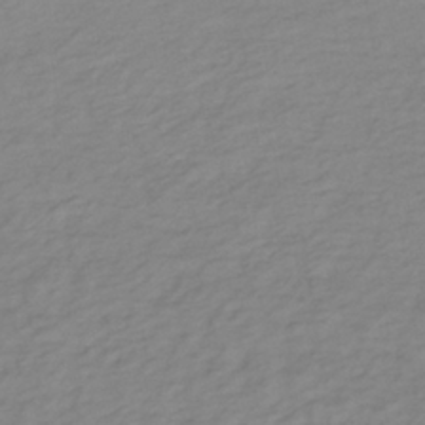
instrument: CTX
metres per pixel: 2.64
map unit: lHb
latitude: -37.0864
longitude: 70.1984
